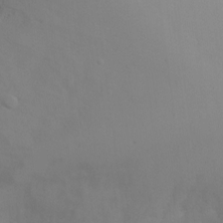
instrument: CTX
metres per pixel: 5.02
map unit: Ht
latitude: -1.0865
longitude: -19.1970
